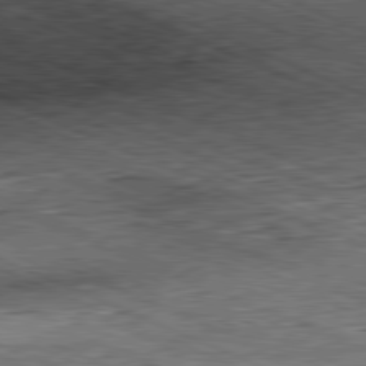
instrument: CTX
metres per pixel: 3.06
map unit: Hpe
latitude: -81.5588
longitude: 11.9745
